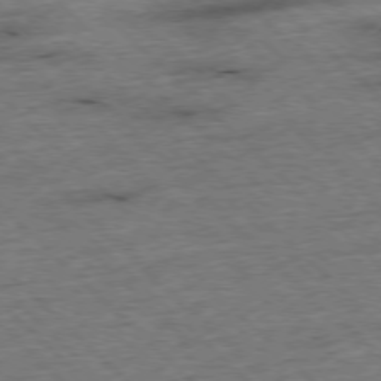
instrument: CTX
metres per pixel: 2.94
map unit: Hpe
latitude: -77.4076
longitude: -15.2159
